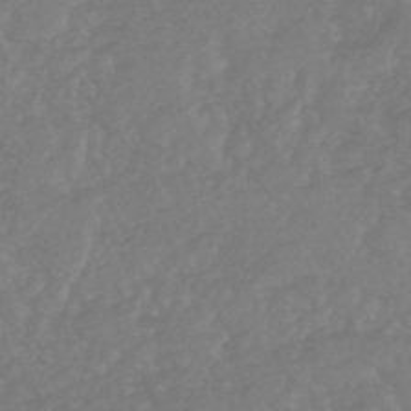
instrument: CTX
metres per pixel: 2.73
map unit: HNhu
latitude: -48.1984
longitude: 97.7100
